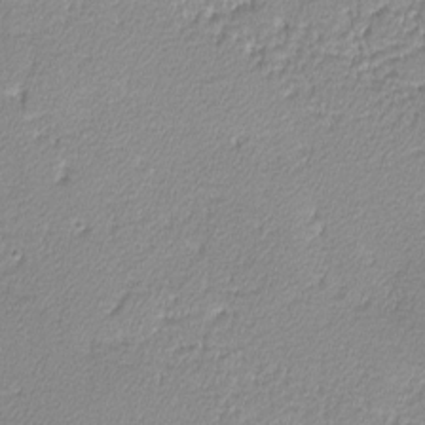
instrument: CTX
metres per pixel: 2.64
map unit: lHvf
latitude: -12.4440
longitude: -102.3845
